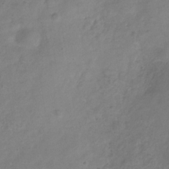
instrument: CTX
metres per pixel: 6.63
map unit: Hve
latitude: -33.2754
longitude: 90.7652
